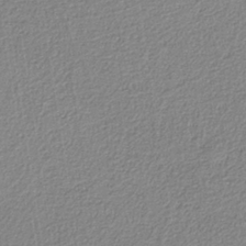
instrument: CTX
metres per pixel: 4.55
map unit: eAb
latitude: -38.2551
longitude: 52.2172
